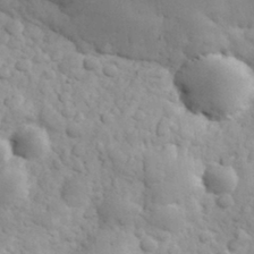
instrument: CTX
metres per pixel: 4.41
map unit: eHh
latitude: 31.9906
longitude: -68.3467
